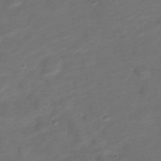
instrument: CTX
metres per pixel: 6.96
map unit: Nve
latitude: -20.9730
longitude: 105.2376
